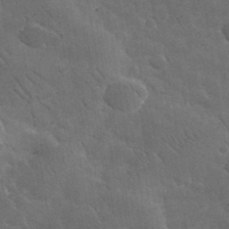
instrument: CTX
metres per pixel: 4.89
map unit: lHvf
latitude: 36.8002
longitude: -91.4804
